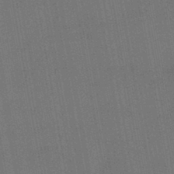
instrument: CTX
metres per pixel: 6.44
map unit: lHb
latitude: -43.7477
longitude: 63.2376
